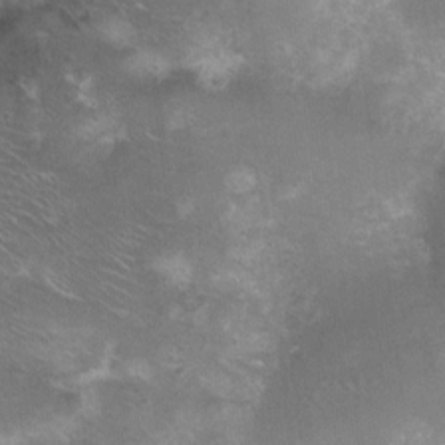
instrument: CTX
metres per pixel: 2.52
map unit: Nhu
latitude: 8.2145
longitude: -21.5371
